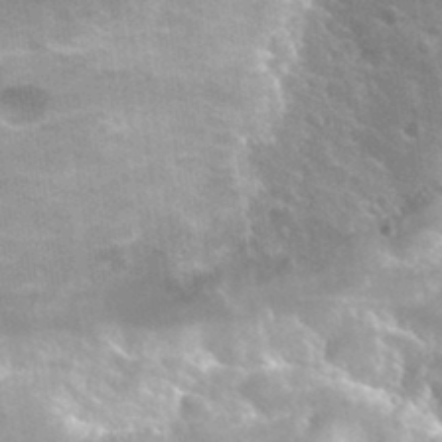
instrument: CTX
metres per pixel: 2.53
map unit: Hto
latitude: 34.2144
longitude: -40.4412
